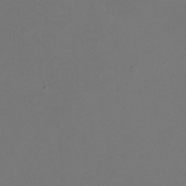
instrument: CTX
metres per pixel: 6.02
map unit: Ht
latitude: -6.2928
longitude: -20.9703
